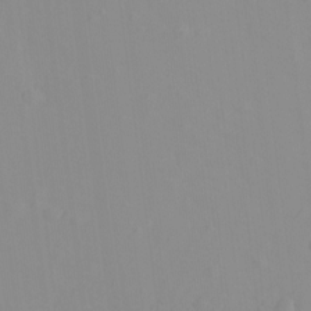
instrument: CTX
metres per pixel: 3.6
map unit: Hto
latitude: -8.0094
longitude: -40.9702
